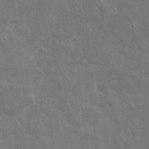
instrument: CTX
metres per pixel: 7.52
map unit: eHh
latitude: 4.4223
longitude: -70.7246
